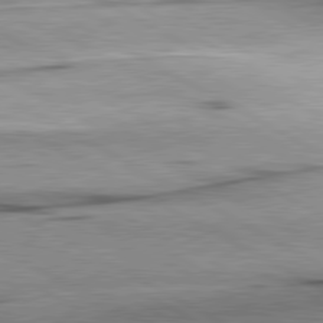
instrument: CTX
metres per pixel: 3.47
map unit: lApd
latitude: 80.4979
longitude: -157.3103
